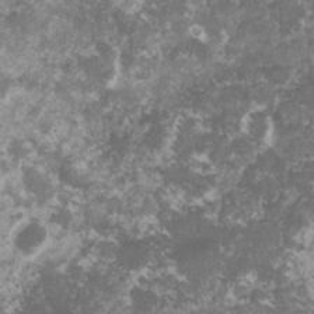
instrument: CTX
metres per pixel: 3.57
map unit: lHvf
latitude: -16.1984
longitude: -99.4804
